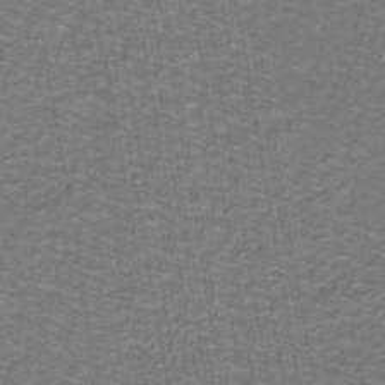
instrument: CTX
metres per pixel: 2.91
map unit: lHb
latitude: -43.5399
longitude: 55.1809
